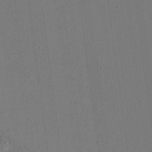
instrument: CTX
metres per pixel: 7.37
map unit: eHh
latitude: 18.5923
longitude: -69.4993
